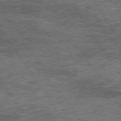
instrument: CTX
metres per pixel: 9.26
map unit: Hpe
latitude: 74.4034
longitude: -142.4979
